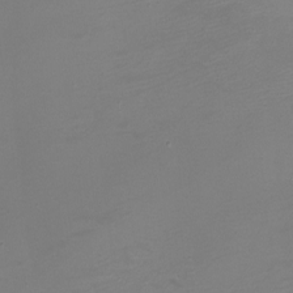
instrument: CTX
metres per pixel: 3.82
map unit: eHh
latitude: -4.6896
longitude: -78.6869
